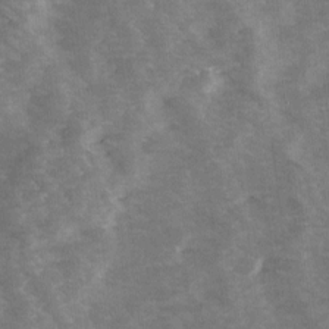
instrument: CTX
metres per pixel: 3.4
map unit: Ave
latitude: 14.3846
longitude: -103.1214
